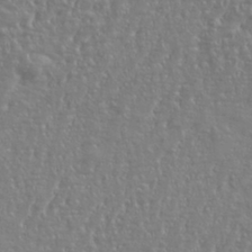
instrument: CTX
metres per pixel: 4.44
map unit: eHh
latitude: 34.6868
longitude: -134.3656
